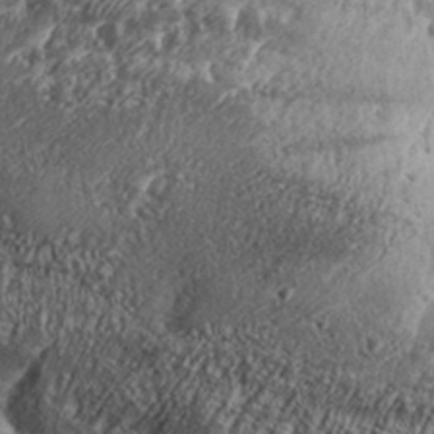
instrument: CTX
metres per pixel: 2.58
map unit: Aa
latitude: 32.4979
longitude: -134.6301
